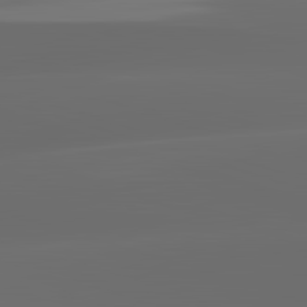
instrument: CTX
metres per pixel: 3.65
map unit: lApd
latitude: 83.0647
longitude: -132.2900
